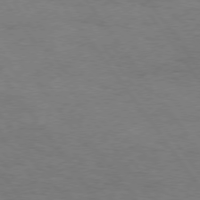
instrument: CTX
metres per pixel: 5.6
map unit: Hpe
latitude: 74.6868
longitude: -152.0444
